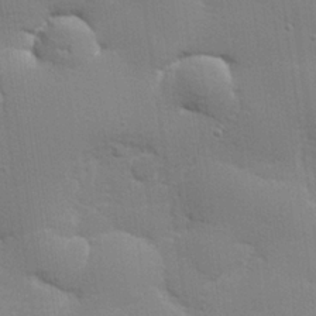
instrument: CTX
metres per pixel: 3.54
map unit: lHvf
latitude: 24.2333
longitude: 142.0283
